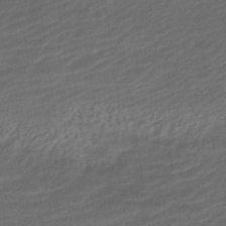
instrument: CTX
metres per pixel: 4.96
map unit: HNhu
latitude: -43.3131
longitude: 97.2565
